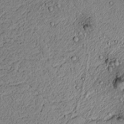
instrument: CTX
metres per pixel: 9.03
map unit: lAvf
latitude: 5.8583
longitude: 167.8233
